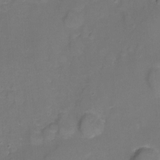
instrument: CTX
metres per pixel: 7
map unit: Nhu
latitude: -9.0108
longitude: -43.6883
